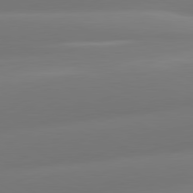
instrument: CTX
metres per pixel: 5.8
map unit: lApd
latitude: 81.4048
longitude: -161.3104
